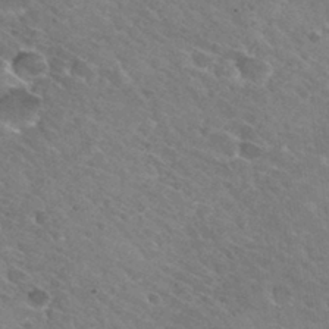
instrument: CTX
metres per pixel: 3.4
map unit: Hto
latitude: 30.8758
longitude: -45.6505
